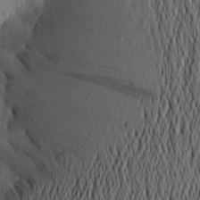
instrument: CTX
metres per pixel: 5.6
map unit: Aa
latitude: 20.9325
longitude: -146.4601
